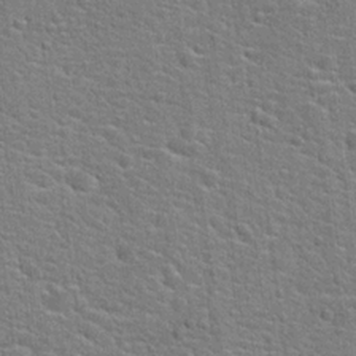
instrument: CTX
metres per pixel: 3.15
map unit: Hto
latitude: 22.1011
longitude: -44.0822
